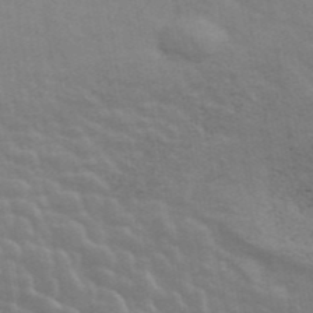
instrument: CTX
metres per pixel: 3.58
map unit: ANa
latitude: 42.7813
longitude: 29.5777
